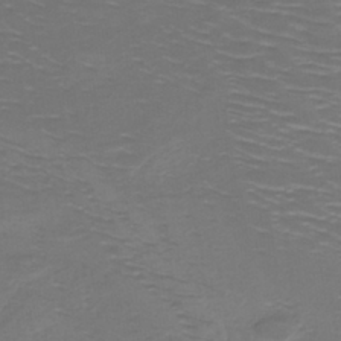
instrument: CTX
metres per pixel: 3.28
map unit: lHb
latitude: -38.4440
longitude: 58.3495
